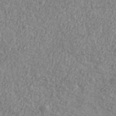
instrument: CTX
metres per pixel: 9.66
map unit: Ave
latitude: 41.3292
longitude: -111.4049
